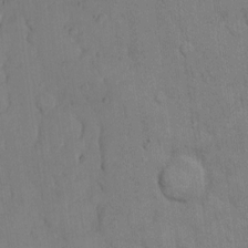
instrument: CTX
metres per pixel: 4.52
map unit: Hto
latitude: 9.2348
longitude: -61.3859
